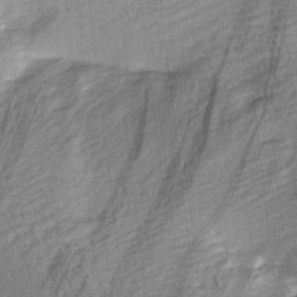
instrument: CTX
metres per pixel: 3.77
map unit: Hve
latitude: 3.2915
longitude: -121.5938
